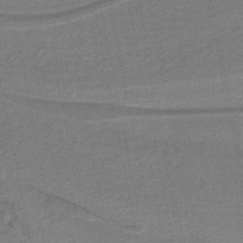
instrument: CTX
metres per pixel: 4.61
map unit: lHb
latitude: -38.8975
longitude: 54.5952
